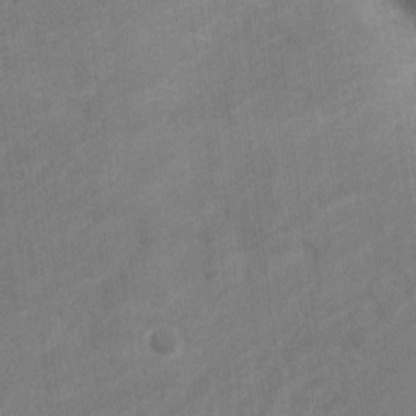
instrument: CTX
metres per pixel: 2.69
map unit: Nve
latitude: -18.5385
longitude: 108.1417
